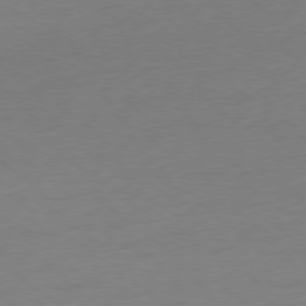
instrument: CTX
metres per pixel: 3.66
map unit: Ap
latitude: -78.5951
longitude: -67.5749
